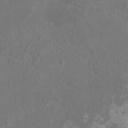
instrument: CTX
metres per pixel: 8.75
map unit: HNhu
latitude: 1.3670
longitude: -2.2144
